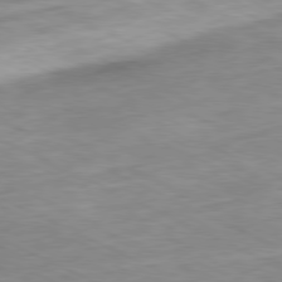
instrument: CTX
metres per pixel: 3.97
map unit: Ap
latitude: -80.3684
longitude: -67.4804
